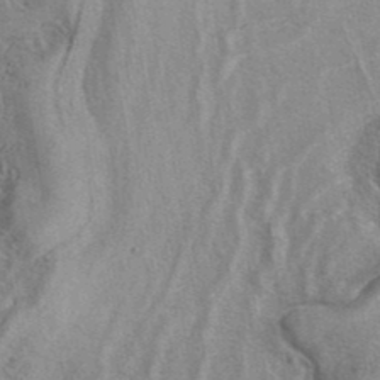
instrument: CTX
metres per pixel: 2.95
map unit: eAb
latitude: 41.1025
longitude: 103.5399
